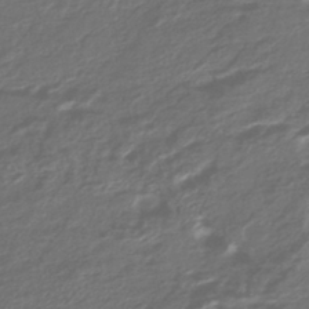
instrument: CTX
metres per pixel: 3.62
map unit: HNhu
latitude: -43.6910
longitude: 98.0661
